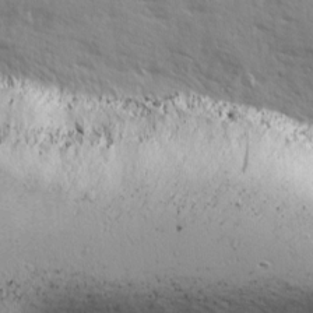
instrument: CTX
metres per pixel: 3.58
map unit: Ave
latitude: 12.8947
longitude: -102.1200
